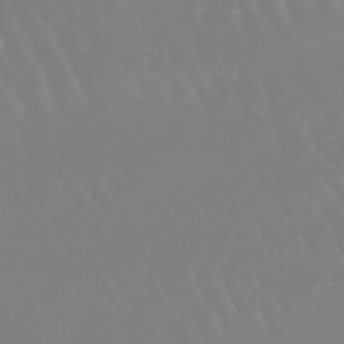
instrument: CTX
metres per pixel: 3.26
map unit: lHb
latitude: -45.5588
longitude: 79.1998
